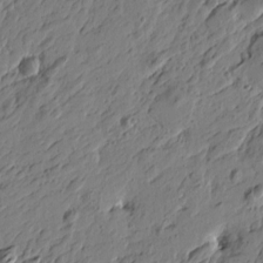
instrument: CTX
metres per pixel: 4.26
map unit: Htu
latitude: -3.9556
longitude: -178.9514
